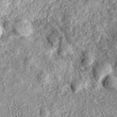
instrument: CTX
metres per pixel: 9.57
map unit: eAb
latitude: 37.6694
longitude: 106.9164
